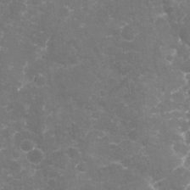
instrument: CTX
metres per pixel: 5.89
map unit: Nhu
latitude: -19.8233
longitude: -57.3481
